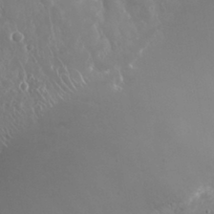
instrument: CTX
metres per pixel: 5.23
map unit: Nhu
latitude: 24.7813
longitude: -61.6505
